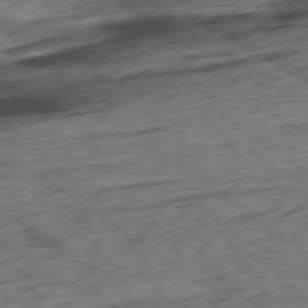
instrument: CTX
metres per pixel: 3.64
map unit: Ap
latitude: -79.0486
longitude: -77.0836
